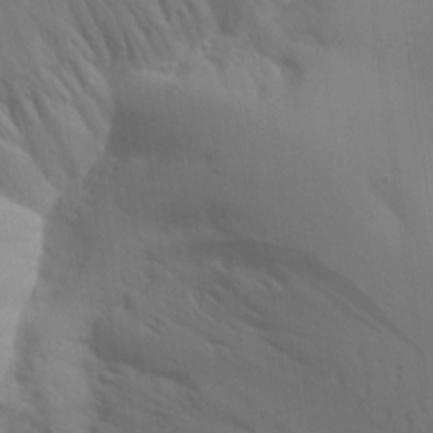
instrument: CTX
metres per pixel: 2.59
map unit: Aa
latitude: 22.1389
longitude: -146.1389
